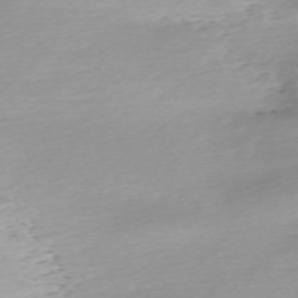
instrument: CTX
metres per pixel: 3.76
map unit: Nhu
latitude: -67.7666
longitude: 39.6911
